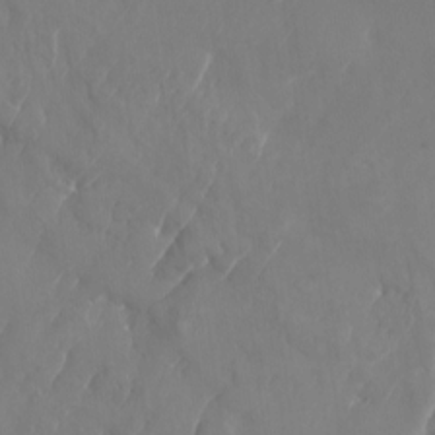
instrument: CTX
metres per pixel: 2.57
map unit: Nhu
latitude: -22.9164
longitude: -71.0269
